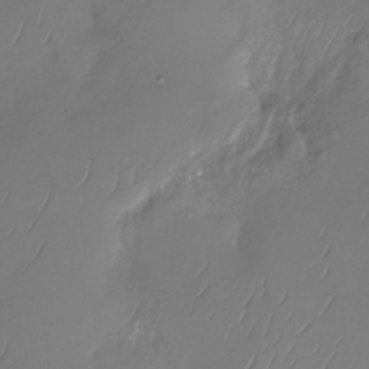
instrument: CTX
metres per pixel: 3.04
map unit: Nhu
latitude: -29.3132
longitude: -59.2537
